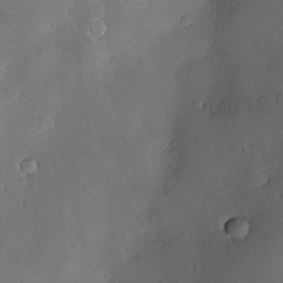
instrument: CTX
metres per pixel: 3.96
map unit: Hve
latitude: -10.1228
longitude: 174.6518
